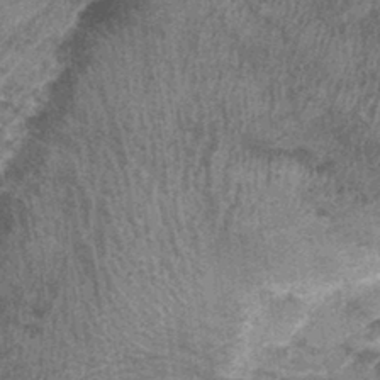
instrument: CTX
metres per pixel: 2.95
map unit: Nhu
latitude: 0.2144
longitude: -16.8002
